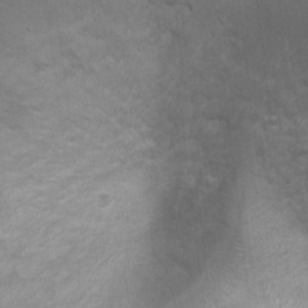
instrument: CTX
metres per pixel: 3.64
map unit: Ht
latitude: 3.2537
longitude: -28.9513
